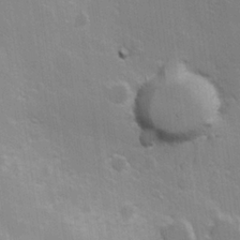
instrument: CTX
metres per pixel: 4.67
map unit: Hve
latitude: 23.4237
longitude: 147.1242
